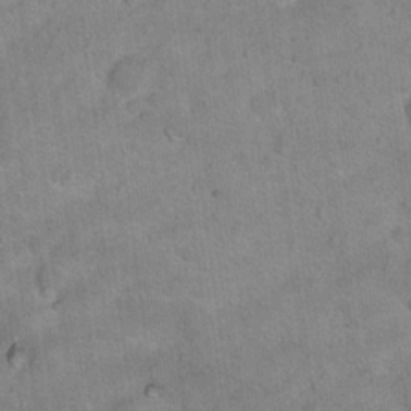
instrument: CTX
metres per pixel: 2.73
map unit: Hto
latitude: 17.3293
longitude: -36.5357
